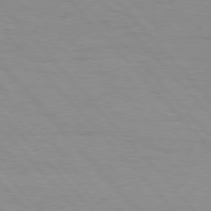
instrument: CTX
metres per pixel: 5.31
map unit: Hpe
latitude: 76.7057
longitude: -153.9717
